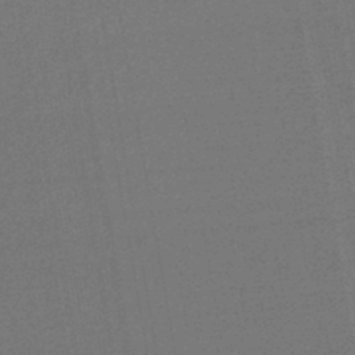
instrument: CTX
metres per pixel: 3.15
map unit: lHb
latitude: -44.8408
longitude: 64.9353
